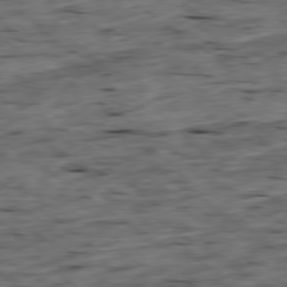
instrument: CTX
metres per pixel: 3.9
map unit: Ap
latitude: -79.2942
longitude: -89.8395
